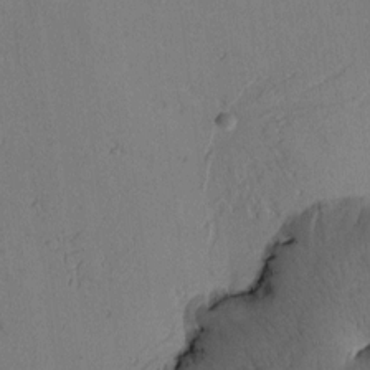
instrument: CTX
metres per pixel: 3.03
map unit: Htu
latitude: 0.4790
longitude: 175.5210
